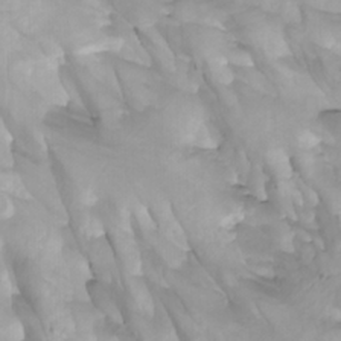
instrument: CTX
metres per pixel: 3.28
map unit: Htu
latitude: -4.9163
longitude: -76.9891
